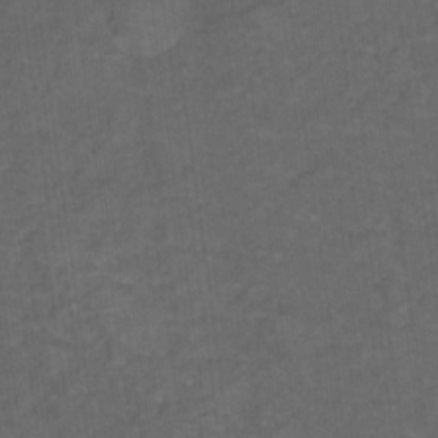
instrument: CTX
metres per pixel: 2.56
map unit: Hto
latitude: 5.2348
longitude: -36.1767
